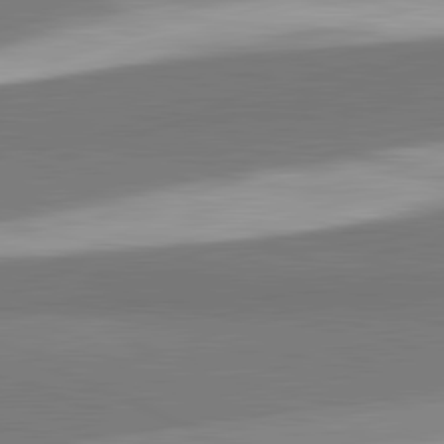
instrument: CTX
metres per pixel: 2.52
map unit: lApd
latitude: 81.9717
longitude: 151.9178
